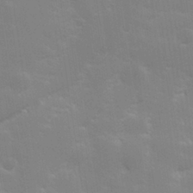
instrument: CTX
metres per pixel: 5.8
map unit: Hve
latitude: 31.1592
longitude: 149.5399
